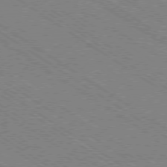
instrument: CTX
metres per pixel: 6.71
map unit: Ap
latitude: -79.2942
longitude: -79.9717
